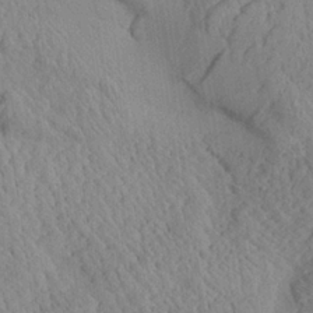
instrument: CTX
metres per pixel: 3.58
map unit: Aa
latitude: 24.4978
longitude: -134.2711
